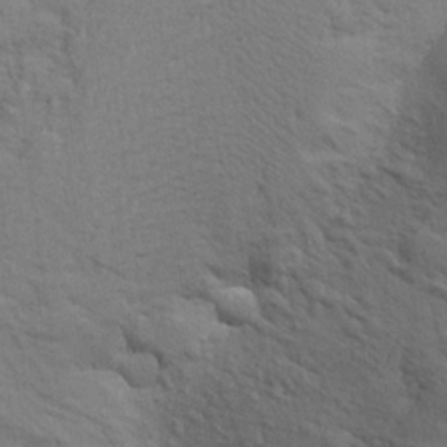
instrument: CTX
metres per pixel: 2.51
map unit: Aa
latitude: 22.7057
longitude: -148.3278
